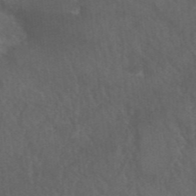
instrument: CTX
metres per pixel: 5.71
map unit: ANa
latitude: 46.1956
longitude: 26.9163
